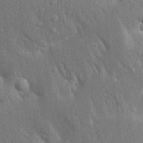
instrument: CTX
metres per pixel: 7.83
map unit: Aa
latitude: 18.7246
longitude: -149.7072
